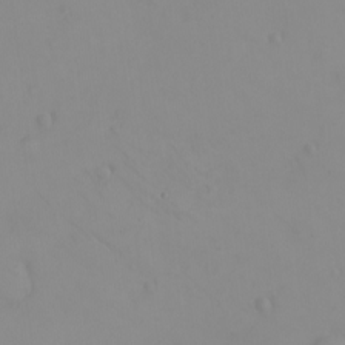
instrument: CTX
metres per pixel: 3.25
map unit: eHh
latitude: -9.1809
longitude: -68.1766
